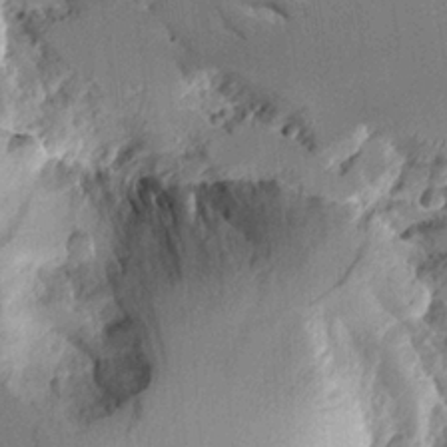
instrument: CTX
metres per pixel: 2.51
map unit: Aa
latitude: 10.9892
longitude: -126.0255
